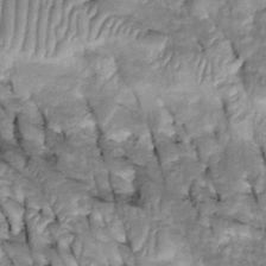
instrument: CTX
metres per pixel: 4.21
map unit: Htu
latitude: -2.0850
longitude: 150.1416
